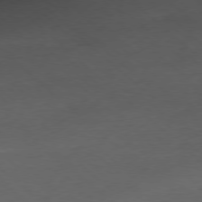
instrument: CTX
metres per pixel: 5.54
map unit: Ap
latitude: -78.8408
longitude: -70.8947
